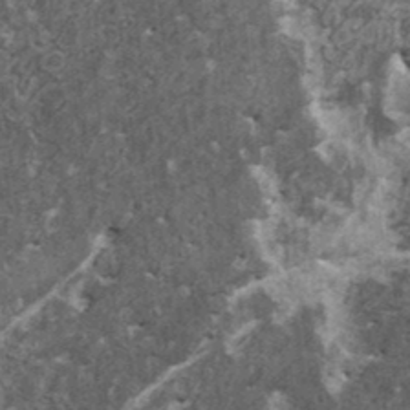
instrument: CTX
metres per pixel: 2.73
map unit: HNhu
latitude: 1.3670
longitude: 5.0297
